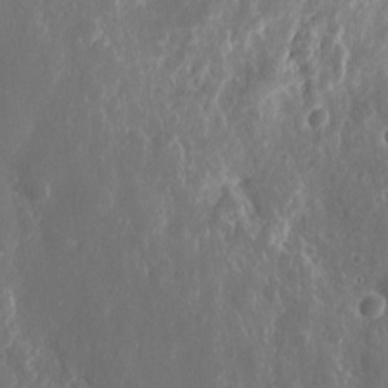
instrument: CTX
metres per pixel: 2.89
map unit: eHh
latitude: 10.1389
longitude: -72.1011
